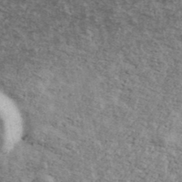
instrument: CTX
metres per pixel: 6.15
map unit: Ave
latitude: 41.1025
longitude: -108.7435
